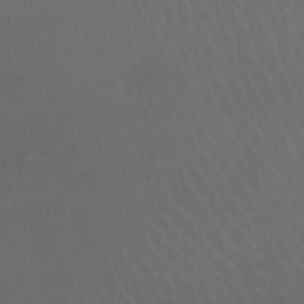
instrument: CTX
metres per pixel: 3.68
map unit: lHb
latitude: -46.5573
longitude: 77.2187
